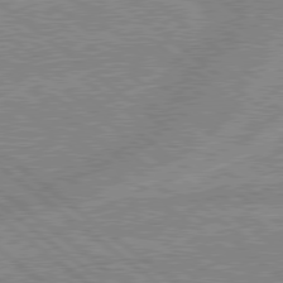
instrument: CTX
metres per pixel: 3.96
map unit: lApd
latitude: 78.9892
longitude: -156.1955
